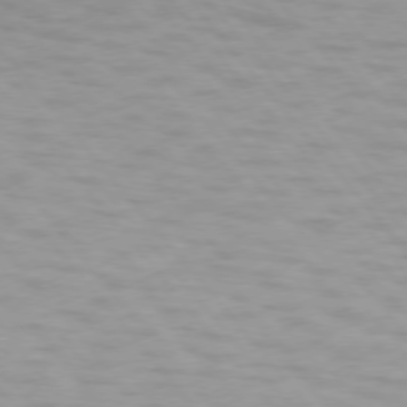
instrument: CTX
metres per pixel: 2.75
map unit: lApd
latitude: 74.3278
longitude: -60.1766
